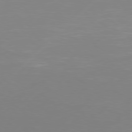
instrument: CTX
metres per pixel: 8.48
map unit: Hpe
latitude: 77.5560
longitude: -131.6316
